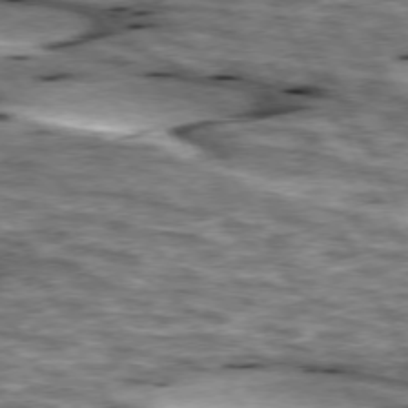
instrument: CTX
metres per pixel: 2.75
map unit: lApd
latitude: 74.1200
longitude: -55.3482
